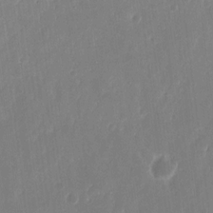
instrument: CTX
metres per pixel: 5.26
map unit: eHh
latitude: 13.7828
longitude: -72.5924
